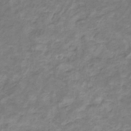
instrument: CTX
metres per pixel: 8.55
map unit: eHb
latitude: -31.7288
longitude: 67.3132
